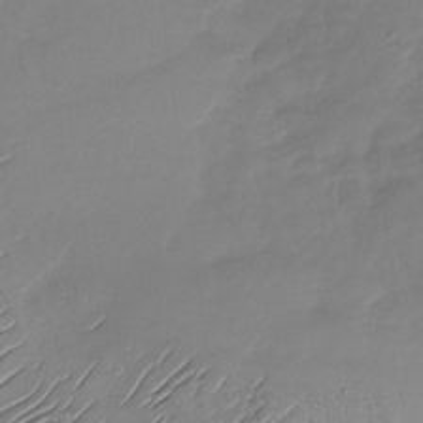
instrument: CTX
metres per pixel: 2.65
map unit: Nhu
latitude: -29.1431
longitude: -58.7057
